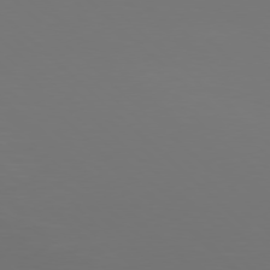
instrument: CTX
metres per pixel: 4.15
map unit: Hpe
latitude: 77.6694
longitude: -171.9339
